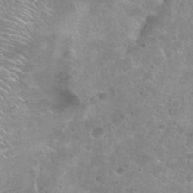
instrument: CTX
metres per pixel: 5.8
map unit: Nhu
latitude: 32.0822
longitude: -51.0458
